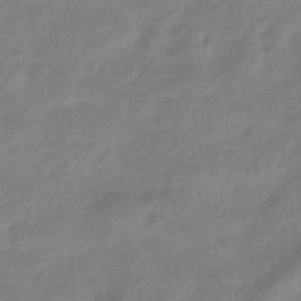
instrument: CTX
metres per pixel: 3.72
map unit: eHb
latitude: -43.4832
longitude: 84.9163
